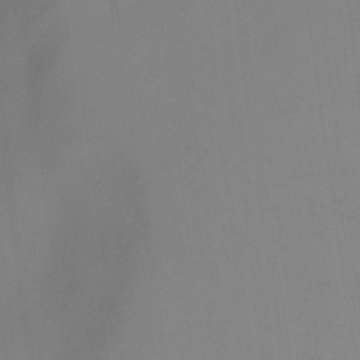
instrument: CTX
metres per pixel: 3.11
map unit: HNhu
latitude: -27.1809
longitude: 74.1039
